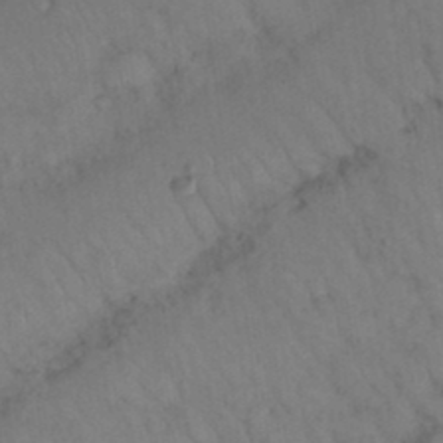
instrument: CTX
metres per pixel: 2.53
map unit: Nhu
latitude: 26.4979
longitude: -69.6505
